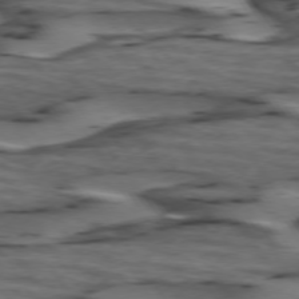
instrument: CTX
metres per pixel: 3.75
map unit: lApd
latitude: 74.6679
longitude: -71.1592
